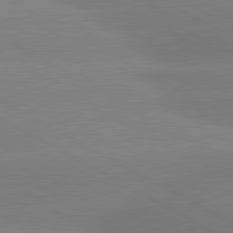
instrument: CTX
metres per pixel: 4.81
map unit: lApd
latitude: 80.8569
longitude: -149.7450
